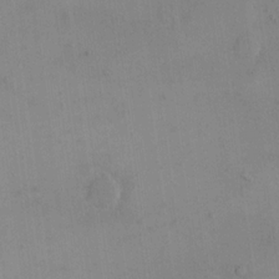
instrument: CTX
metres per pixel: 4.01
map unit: eHh
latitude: 16.2712
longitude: -67.2159
